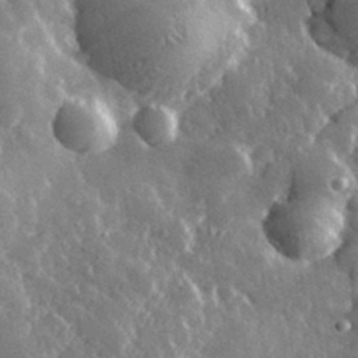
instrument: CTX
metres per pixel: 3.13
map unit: lHvf
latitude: 33.8394
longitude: -87.1970
